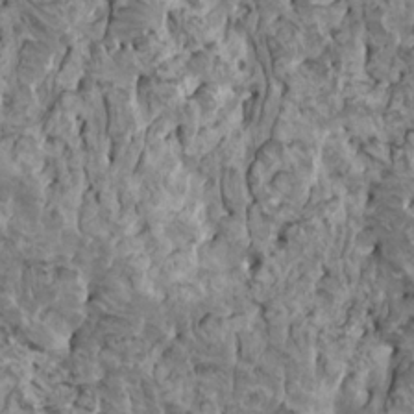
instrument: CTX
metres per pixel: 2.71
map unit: HNhu
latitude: 6.3467
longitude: -1.1214
